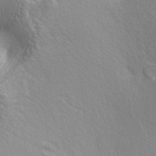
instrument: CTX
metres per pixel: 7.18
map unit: lAa
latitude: -5.0486
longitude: -121.8395
